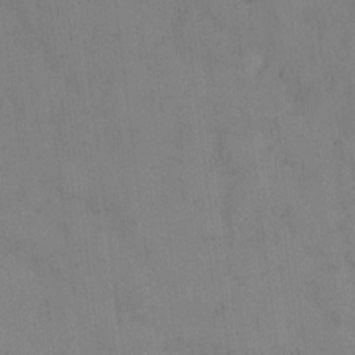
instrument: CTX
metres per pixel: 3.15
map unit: eHh
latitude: 13.9717
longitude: -62.3468
